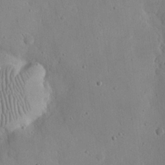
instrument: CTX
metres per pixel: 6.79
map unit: eHh
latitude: 21.4049
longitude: -68.9514
